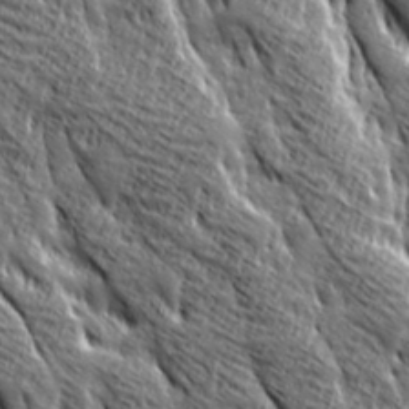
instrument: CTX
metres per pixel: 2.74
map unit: Ave
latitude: 20.4223
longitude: -135.0647
